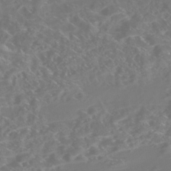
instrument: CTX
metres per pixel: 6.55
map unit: Nhe
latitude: -46.6518
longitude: 153.1242
